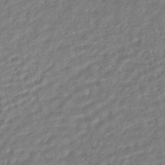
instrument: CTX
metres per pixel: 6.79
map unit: HNhu
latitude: -45.1620
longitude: 101.9745
